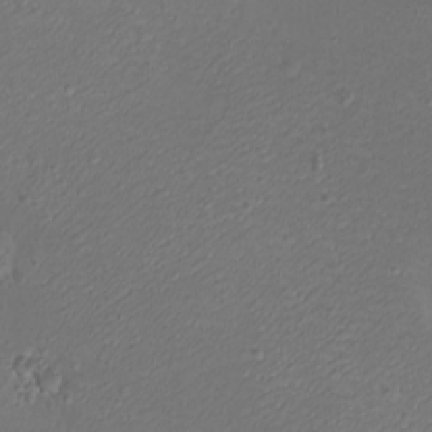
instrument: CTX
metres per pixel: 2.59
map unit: eHh
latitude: -9.3698
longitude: -69.2537
